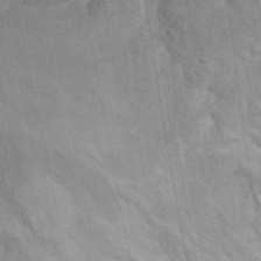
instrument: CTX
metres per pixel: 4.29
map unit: Hto
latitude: 9.4804
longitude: -35.7260
